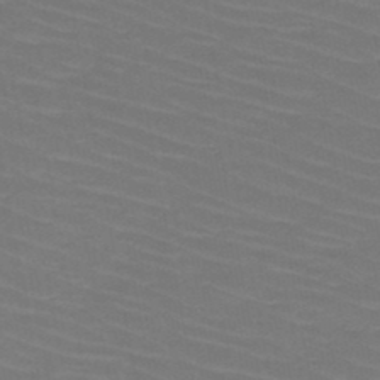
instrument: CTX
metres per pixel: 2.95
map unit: HNb
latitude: -47.4643
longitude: -45.4804
